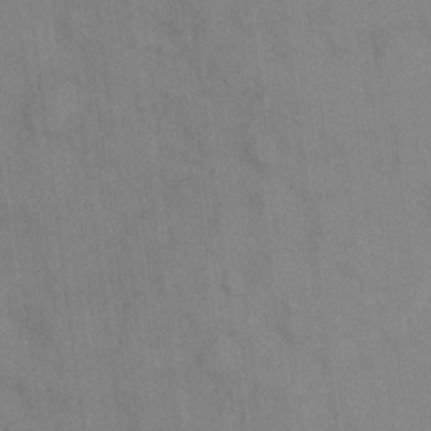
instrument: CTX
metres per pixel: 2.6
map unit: eHh
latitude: 13.4993
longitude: -62.4979
